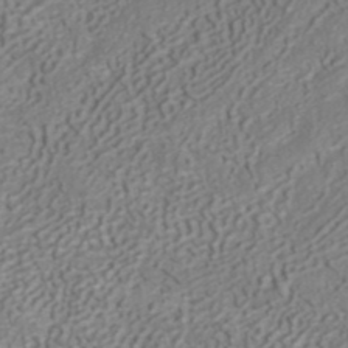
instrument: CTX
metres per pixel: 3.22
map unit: ANa
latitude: 41.2914
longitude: 27.1431
